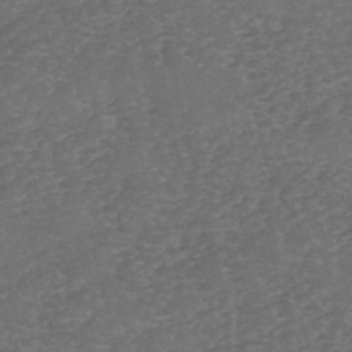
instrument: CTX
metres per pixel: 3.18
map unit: eHh
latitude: -54.8030
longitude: -90.1767
